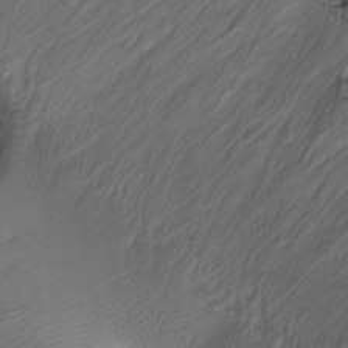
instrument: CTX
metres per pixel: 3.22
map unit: Ht
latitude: -7.7099
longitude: -35.0458
